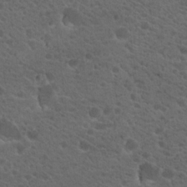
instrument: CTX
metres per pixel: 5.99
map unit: Hto
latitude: 19.3292
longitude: -34.7246
